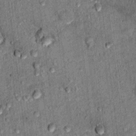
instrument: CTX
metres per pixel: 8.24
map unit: Hto
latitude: 11.9339
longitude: -38.2333
